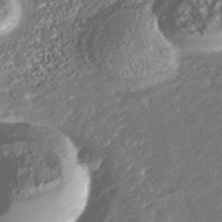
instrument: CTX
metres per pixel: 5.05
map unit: Nhu
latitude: -38.4629
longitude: -80.5168
